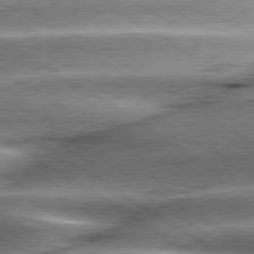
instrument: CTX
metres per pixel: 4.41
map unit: lApd
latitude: 80.2145
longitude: -141.9150
